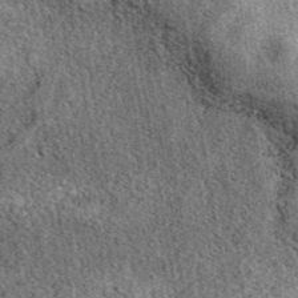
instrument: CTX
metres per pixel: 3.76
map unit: eAb
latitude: 39.8583
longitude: 110.3873
